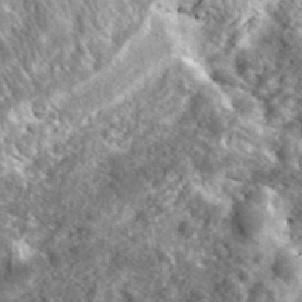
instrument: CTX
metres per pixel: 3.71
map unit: lHvf
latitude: 37.0081
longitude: -87.8772
